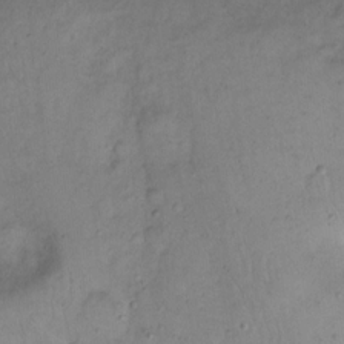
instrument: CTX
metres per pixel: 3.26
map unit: eHh
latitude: 10.5357
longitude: -62.7436
